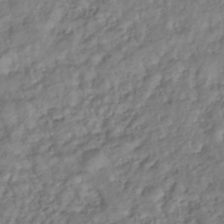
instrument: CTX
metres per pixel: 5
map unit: lHb
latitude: -39.3699
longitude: 71.4643
